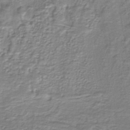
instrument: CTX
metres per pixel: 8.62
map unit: lHb
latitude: -38.3873
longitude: 58.9541
